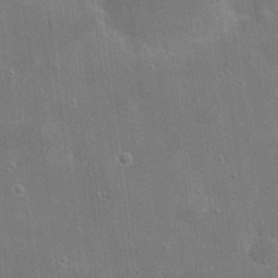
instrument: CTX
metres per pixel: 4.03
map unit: eHh
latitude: 20.1389
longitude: -66.6112
